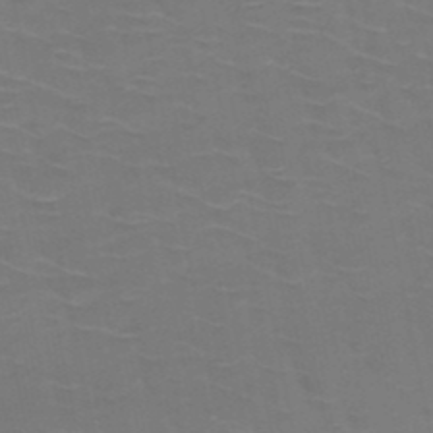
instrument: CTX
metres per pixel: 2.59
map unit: HNb
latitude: -50.5763
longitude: -46.9892
